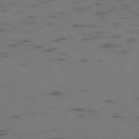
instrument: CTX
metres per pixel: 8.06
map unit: Ap
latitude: -77.9745
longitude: -74.5546
